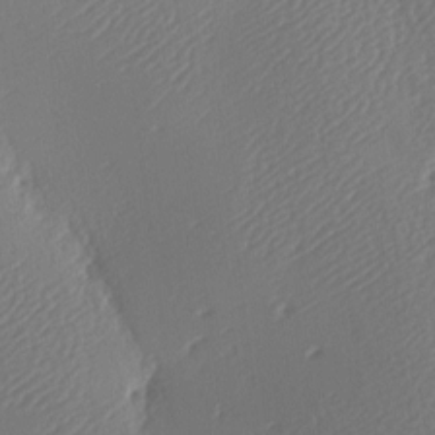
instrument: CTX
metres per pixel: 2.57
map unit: lAa
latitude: -9.0675
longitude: -128.0633
